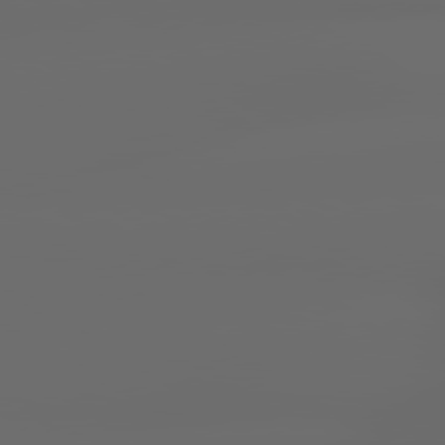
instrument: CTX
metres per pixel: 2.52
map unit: lApd
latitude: 79.3860
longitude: -139.6694
